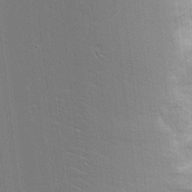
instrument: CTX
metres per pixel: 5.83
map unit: Aa
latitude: 17.1025
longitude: -125.1403
